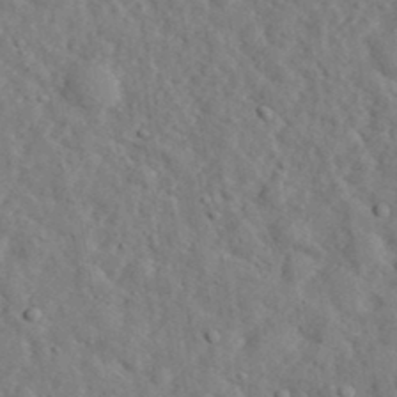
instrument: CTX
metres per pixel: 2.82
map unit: eHh
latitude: 35.0458
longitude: -78.3279
